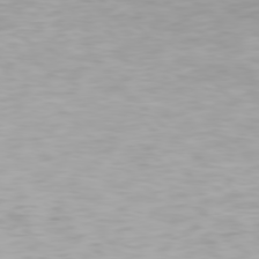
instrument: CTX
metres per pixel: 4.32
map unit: Hpe
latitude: 77.4993
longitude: -162.3468
